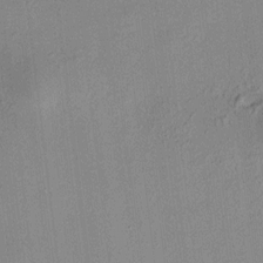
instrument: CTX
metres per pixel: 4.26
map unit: HNhu
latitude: 7.9717
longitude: 15.2187
